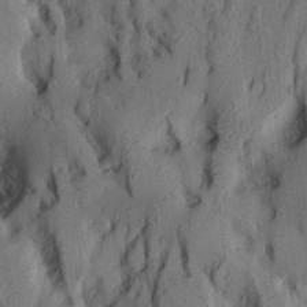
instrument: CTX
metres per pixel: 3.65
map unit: Aa
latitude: 8.5735
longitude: -127.2537
